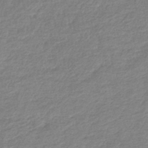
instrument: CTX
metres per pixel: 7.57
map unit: lHb
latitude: -40.1228
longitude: 73.7666
